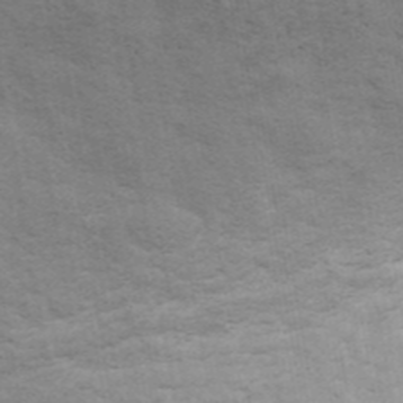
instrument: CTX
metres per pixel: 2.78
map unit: ANa
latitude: 42.5735
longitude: 17.4644
